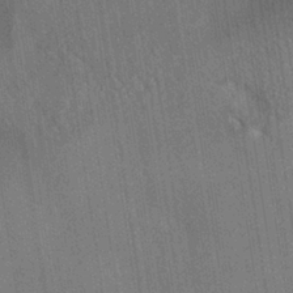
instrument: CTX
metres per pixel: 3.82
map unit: eHh
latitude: -39.3132
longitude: -26.9703
